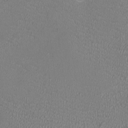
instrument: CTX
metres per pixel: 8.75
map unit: HNhu
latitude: -3.1431
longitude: -1.8205
